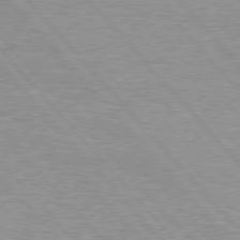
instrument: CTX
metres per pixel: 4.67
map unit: Hpe
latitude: 76.9324
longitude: -157.2348
